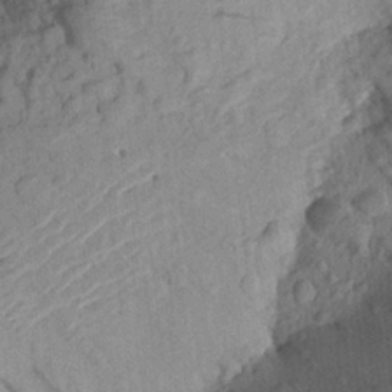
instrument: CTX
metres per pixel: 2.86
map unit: Aa
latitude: 22.3845
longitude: -147.8773
